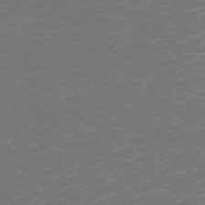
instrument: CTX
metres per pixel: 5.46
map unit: Htu
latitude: -6.2550
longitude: -74.1389
